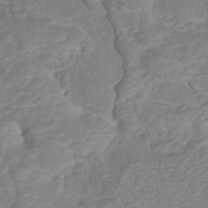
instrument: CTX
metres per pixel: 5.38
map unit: HNhu
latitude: -40.5951
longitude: 108.5952
